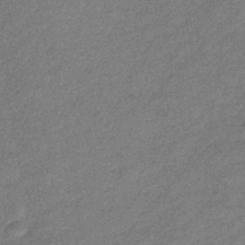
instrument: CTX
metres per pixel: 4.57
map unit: eHb
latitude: -39.0298
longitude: 80.4440
